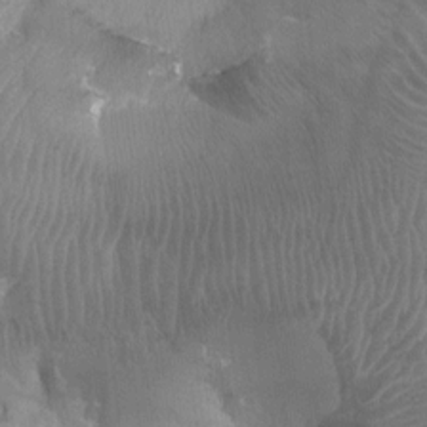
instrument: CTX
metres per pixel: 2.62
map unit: Ht
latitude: -2.0283
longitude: -17.2726
